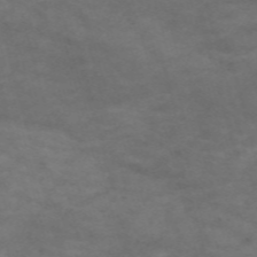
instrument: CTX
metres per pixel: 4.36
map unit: Nve
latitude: -59.6154
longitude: 58.8407
